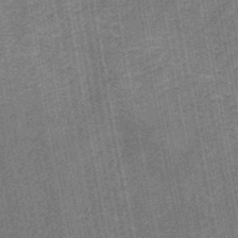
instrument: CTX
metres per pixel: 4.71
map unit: eHb
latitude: -30.6140
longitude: 70.5763
